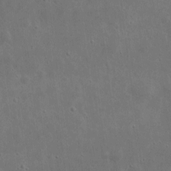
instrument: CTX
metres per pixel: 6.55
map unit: eHh
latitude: 7.9339
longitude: -72.5357
